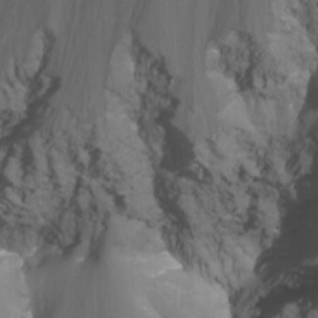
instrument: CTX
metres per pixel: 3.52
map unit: Nhu
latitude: -13.7100
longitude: -65.4049
